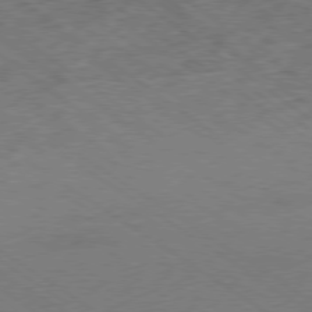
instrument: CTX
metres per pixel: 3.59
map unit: Ap
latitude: -79.3887
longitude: -52.7435
